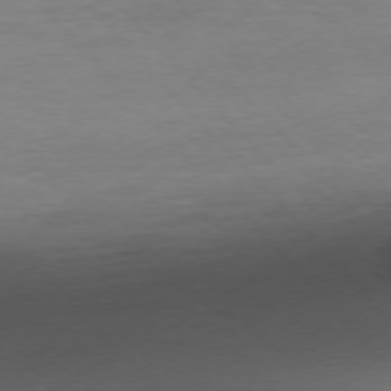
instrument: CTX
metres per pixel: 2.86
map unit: Ap
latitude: -76.6707
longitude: -80.8002
